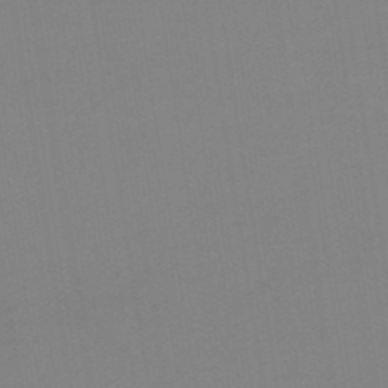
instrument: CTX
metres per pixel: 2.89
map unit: eHb
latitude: -49.8612
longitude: 67.7289
